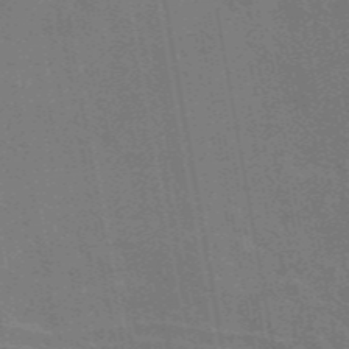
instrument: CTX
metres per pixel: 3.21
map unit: eAb
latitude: 46.7436
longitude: 122.2362
